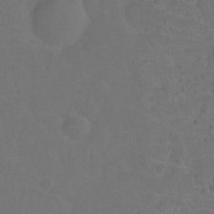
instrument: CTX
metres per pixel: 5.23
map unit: Hto
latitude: -3.1431
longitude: -34.8002
